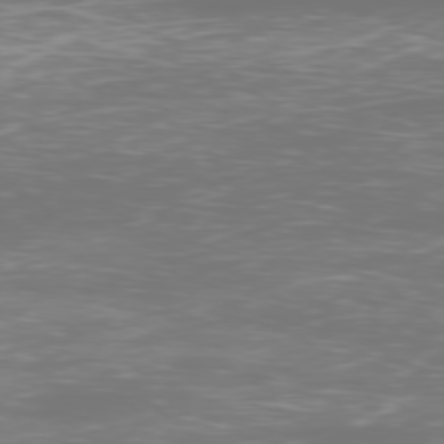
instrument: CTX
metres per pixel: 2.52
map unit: Ap
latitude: -78.8597
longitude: -60.7057
